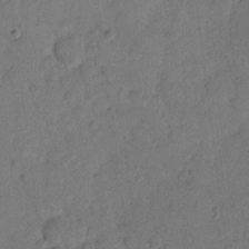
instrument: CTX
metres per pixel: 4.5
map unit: Hto
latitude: 7.6127
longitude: -62.4790
